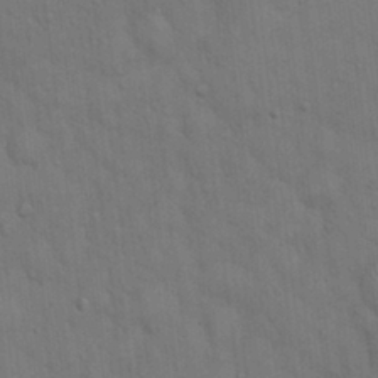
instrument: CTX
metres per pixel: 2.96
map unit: Hto
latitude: 15.5560
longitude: -57.8394
